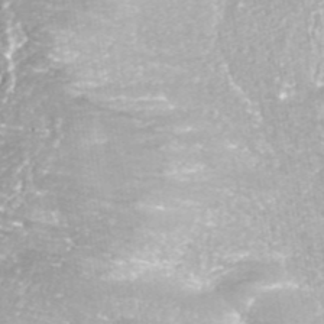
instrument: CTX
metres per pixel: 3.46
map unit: ANa
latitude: 42.3278
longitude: 23.7856
